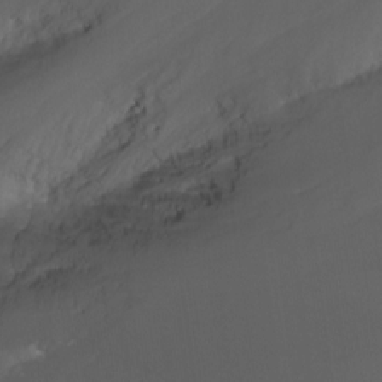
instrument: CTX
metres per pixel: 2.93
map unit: Nhu
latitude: -9.3698
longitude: -77.8016
